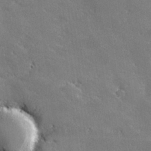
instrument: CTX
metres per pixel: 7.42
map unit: lHvf
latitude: 26.8758
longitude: 141.6722
